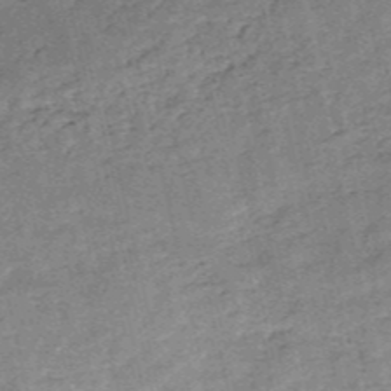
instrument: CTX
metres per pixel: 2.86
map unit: HNb
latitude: -53.7477
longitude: -40.4601
